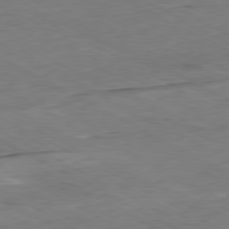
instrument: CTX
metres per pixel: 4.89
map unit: Ap
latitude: -80.6897
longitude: -83.3103
